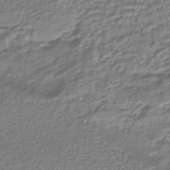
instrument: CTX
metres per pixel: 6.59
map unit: HNhu
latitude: -44.9164
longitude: 97.5021
